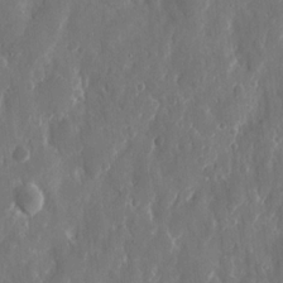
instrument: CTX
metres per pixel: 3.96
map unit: eHh
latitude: 11.2915
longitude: -71.1025
